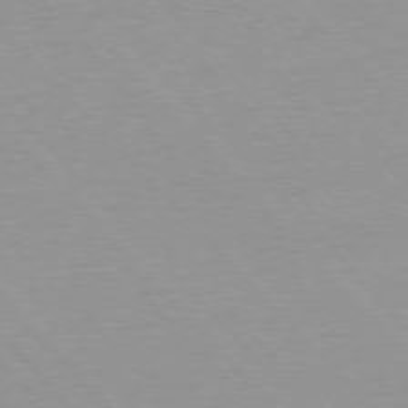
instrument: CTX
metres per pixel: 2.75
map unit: Ap
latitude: -77.1053
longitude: -87.8961
